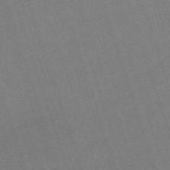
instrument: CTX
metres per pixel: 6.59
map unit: eHh
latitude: -63.3887
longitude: 50.0850
